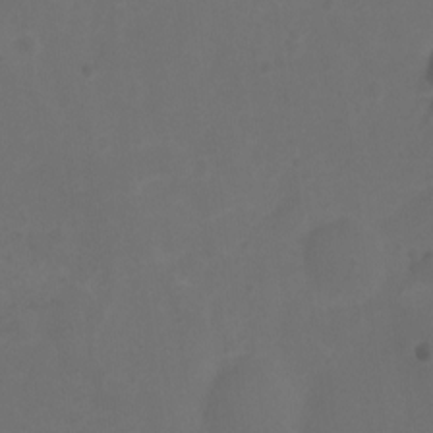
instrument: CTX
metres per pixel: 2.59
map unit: Ht
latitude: 2.1200
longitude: -22.9136
